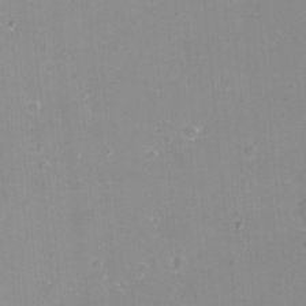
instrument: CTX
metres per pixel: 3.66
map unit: eHh
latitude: -12.1039
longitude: -60.7813
